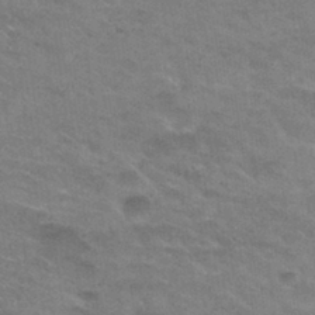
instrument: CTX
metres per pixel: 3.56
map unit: Hto
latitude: 30.6869
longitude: -47.2348
